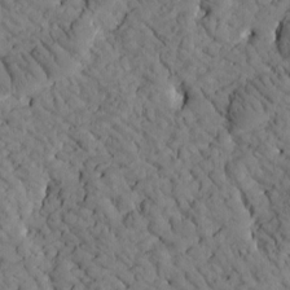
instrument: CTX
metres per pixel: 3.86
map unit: Htu
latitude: -2.2928
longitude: 174.1227
